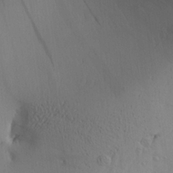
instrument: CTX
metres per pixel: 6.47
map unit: Aa
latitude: 24.8380
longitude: -145.0836
